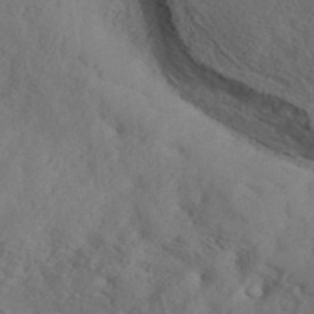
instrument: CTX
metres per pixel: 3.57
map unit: ANa
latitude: 41.5371
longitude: 52.8408
